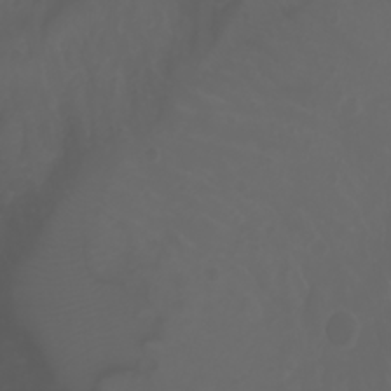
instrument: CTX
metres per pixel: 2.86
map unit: Nhu
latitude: -1.5588
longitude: -77.2348
